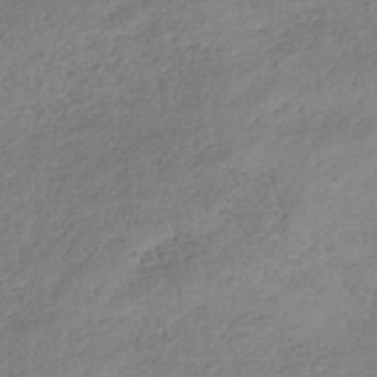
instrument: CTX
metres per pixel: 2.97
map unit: lHb
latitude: -38.6708
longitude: 68.1227
